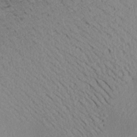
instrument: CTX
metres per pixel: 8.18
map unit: Aa
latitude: 19.6694
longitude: -146.9514
